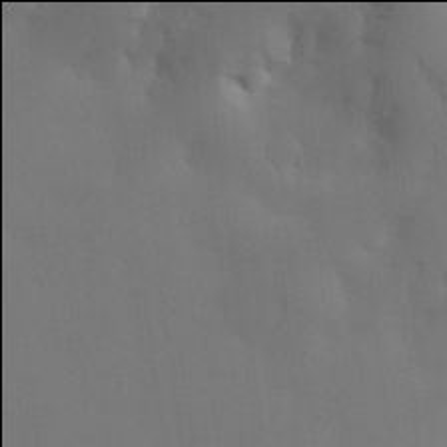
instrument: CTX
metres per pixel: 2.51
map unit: lHvf
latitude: 21.9906
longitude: 146.0094
